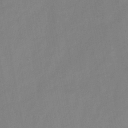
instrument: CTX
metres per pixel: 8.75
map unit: HNb
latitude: -44.9920
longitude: -38.6490
